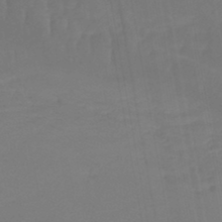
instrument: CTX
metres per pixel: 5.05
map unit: lHb
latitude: -45.6533
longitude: 67.0108
